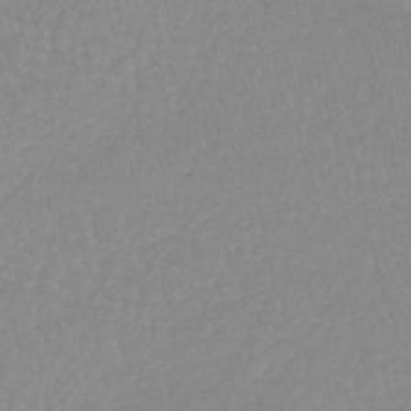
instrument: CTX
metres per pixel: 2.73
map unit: lHb
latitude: -40.0661
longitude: 67.1620
